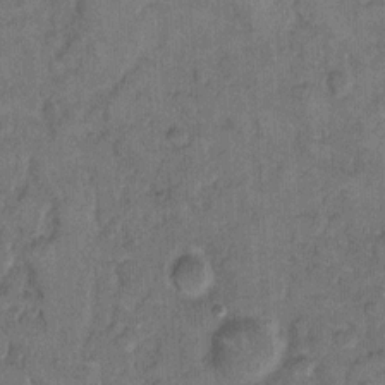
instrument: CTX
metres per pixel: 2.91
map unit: Hto
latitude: 8.1956
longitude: -61.7449
